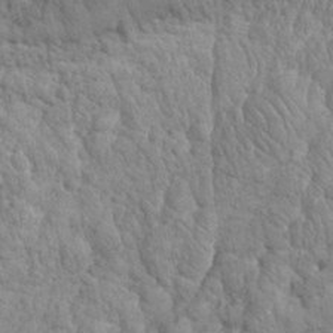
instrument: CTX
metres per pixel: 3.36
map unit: eHh
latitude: 32.4979
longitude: -66.3278
